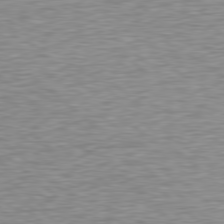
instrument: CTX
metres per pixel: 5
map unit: Hpe
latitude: 78.5735
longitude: -123.0647
